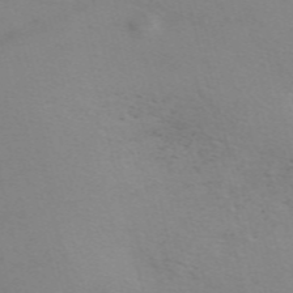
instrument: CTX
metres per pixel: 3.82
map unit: ANa
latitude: 51.4426
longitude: -71.1214
